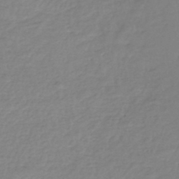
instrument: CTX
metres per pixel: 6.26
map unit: eHh
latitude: -45.3321
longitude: -29.5560
